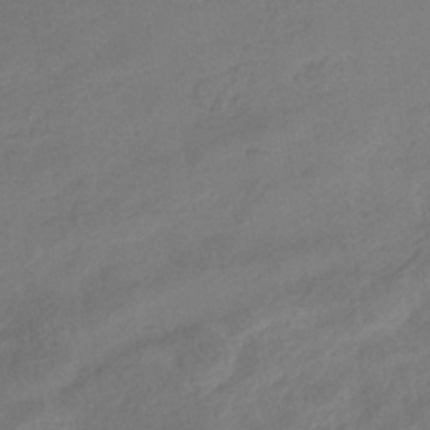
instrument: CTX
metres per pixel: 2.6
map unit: eHb
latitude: -35.9556
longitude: 81.3888
